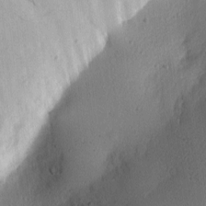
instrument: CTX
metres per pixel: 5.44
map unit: Nhu
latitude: 0.6868
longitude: -77.4237
